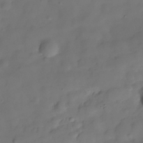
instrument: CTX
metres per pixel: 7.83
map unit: Hve
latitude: -29.6533
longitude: 93.4643
